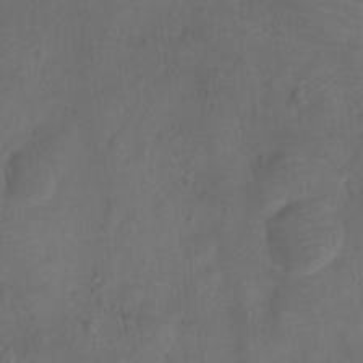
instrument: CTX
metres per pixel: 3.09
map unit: Ht
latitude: -9.8611
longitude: -22.4412
